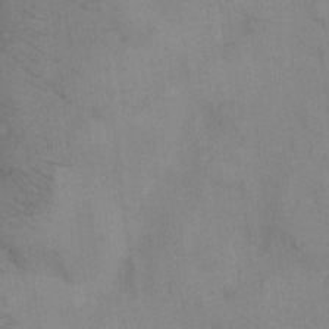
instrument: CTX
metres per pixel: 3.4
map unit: eHh
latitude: 8.5357
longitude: -62.8758
